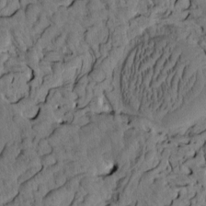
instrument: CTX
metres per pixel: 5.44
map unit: eHh
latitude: -1.6344
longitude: 17.4644
